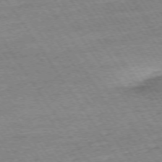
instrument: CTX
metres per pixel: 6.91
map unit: Ap
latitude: -74.4062
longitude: -83.4237
